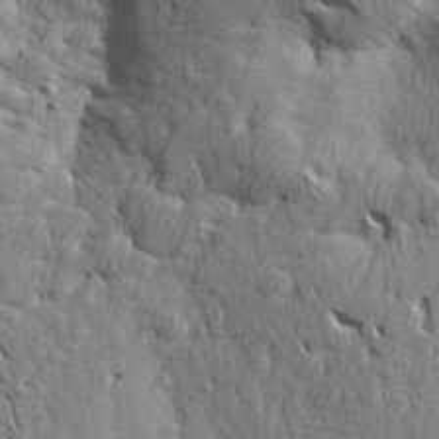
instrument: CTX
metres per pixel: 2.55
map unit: Aa
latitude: 26.5735
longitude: -144.1578
